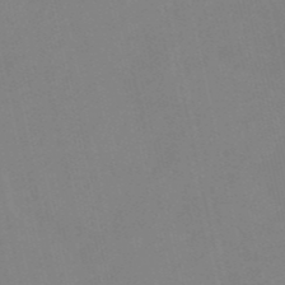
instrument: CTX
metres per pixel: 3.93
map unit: HNb
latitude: -52.4629
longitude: -48.0633
